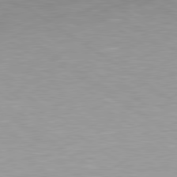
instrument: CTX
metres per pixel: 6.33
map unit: lApd
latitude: 79.4805
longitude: -154.4034
